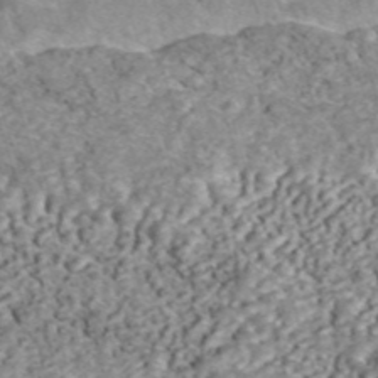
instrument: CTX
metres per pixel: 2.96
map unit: ANa
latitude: 45.5182
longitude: 29.2565
